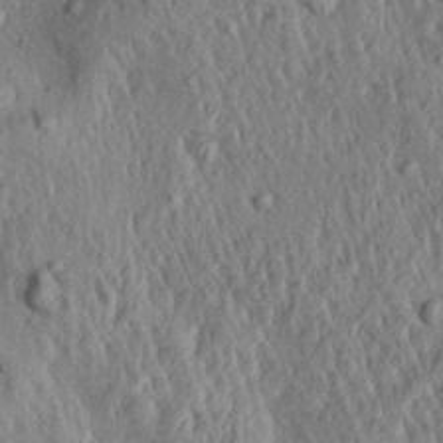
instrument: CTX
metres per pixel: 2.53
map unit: Aa
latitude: 30.2334
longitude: -137.4049
